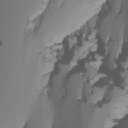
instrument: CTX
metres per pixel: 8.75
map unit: Nhu
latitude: -6.6140
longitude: -94.4601
